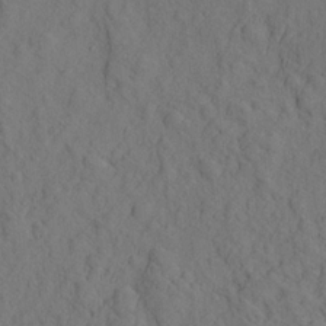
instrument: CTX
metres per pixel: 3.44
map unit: eHh
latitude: -2.6518
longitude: 18.4629
